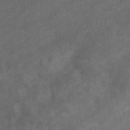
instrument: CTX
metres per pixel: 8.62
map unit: eHb
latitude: -32.3873
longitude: 71.6533
